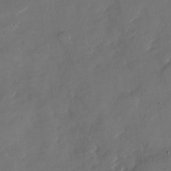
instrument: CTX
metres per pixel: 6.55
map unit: Nhu
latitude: -28.0661
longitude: -73.2348
